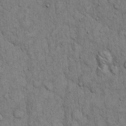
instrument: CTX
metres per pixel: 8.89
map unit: Hto
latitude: 12.6869
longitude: -57.7827
